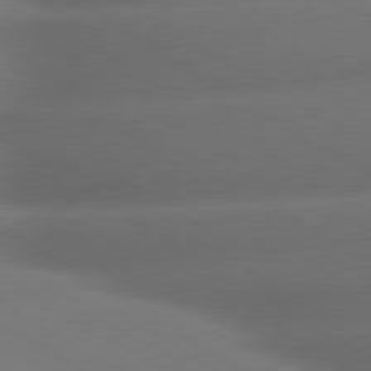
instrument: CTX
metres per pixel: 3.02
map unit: lApd
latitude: 79.8773
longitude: -154.8569
